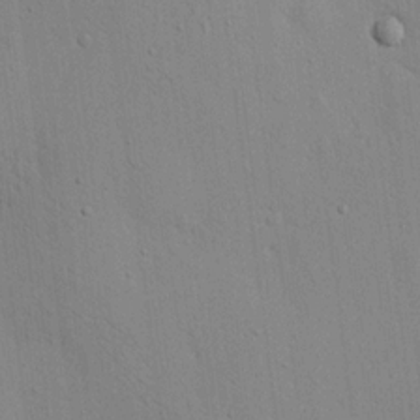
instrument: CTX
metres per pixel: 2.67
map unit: Nhu
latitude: 16.3089
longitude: -79.0648
